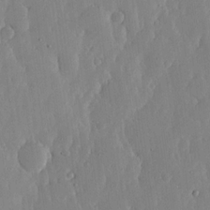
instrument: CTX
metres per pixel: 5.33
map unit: lHvf
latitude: 17.5182
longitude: -114.9702
